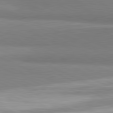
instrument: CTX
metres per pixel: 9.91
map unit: lApd
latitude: 81.3482
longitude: 165.8423
